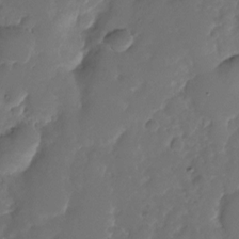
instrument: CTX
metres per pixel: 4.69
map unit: Nhu
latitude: -22.6708
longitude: -73.1404
